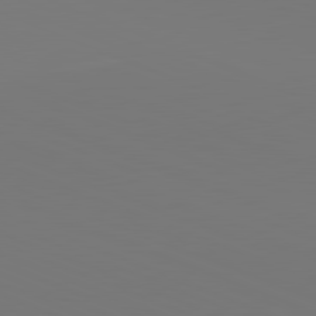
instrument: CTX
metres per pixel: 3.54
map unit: lApd
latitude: 81.7827
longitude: 146.1983
